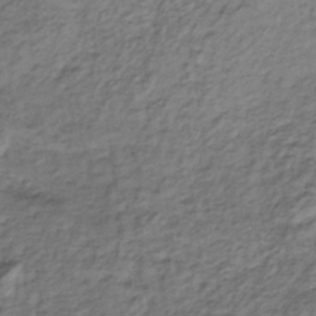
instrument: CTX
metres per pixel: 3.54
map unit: lHb
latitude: -33.5588
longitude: 65.5966
